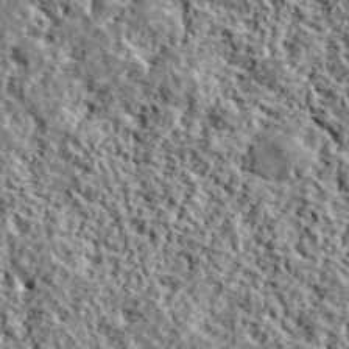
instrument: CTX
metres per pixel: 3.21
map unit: lHvf
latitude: 40.2144
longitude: -87.7260
